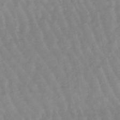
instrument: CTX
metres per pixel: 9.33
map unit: lHb
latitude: -48.4251
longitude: 77.7100
